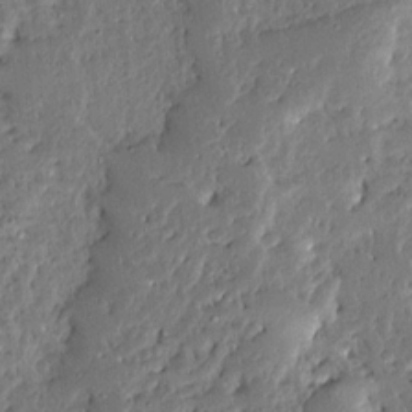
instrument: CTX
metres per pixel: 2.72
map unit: Ave
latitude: 13.6505
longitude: -137.9150
